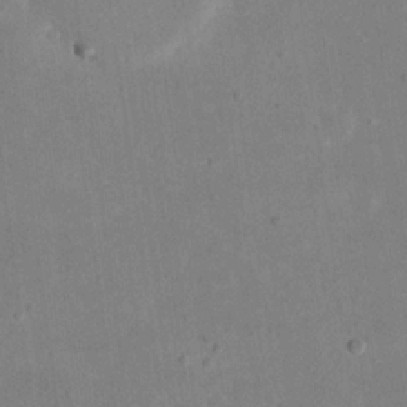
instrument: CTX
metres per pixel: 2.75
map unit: eHh
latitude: 19.0647
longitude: -71.1592
